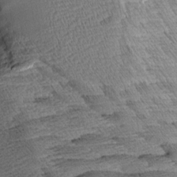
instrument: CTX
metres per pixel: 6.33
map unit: Aa
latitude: 8.9325
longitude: -135.8016
